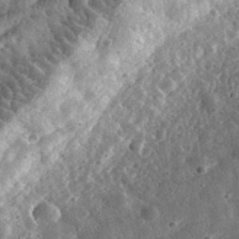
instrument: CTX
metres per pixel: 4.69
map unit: eHh
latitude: 34.2144
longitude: -79.1026
